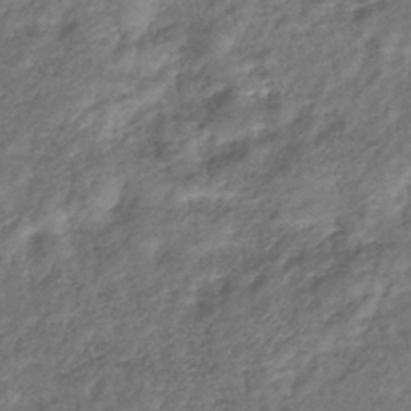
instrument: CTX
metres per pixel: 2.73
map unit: eHb
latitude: -39.9556
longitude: 78.5195
